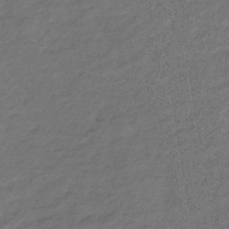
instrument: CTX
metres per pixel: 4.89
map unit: lHb
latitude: -39.8989
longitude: 74.1795
